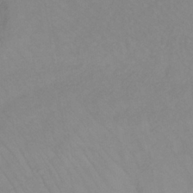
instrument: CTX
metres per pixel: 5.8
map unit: lHb
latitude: -36.2928
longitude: 70.4062
